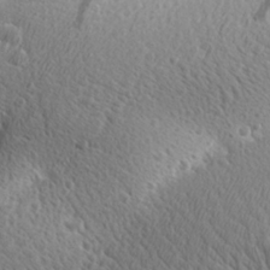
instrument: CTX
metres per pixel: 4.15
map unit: Aa
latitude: 27.9339
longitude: -142.5168
